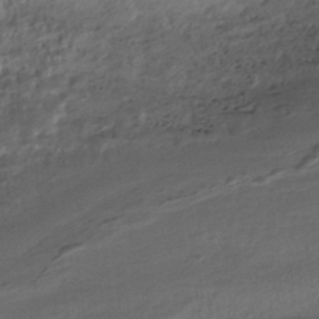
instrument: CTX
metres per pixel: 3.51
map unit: HNhu
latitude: -42.2172
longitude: 103.7289
